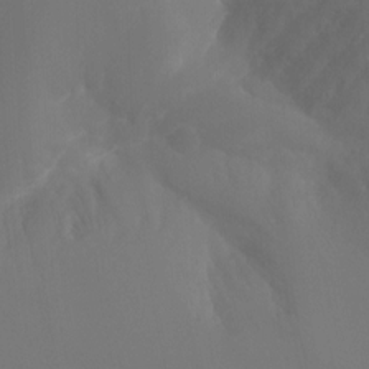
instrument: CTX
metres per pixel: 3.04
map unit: Nhu
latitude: -12.5763
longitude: -65.0081
